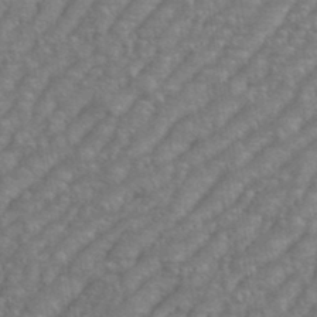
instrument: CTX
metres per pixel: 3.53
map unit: eHh
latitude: 35.8583
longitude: -133.7828
